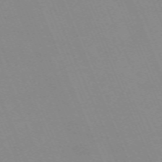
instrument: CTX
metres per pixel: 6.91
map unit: Nhu
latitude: -66.9353
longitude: 38.5007
